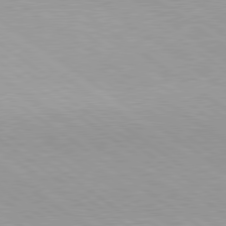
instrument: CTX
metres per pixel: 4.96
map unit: lApd
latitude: 79.2726
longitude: -177.6694
